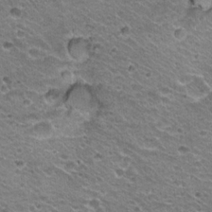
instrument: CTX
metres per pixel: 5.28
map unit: Hto
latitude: 20.7813
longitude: -32.6679
